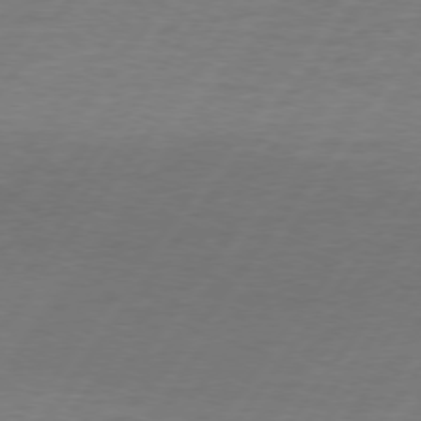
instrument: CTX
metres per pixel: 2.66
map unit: lApd
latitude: 74.3845
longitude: -78.8002
